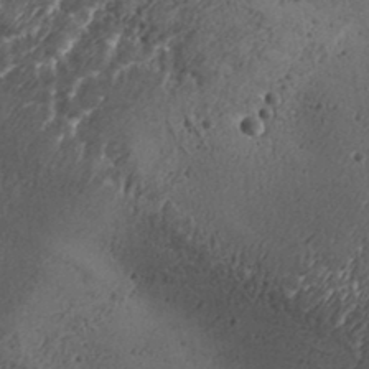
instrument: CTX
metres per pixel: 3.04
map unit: Aa
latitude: 32.6490
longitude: -134.4979
